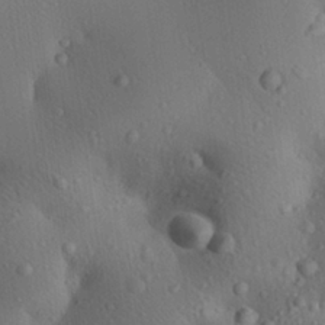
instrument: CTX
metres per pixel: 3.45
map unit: Aa
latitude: 23.3482
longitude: -137.7450
